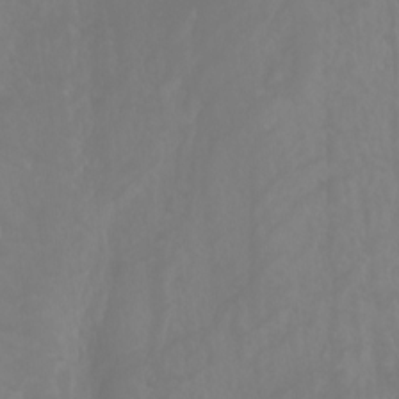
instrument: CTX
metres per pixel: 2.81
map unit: Aa
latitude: -8.5952
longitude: -78.3279
